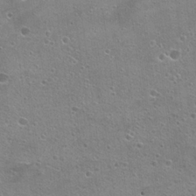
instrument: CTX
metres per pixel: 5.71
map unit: Hto
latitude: 22.8002
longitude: -42.4790
